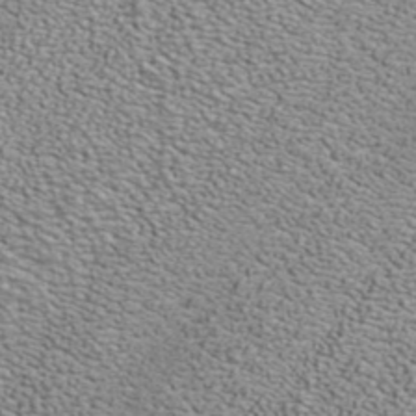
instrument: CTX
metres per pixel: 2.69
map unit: ANa
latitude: 40.2900
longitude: 20.3684
